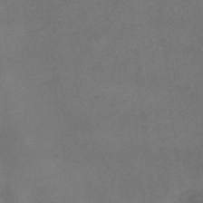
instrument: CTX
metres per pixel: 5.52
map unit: HNhu
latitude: -40.2172
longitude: 103.7667
